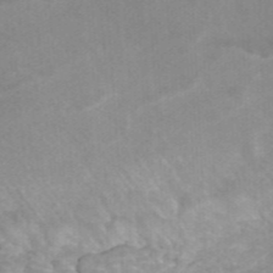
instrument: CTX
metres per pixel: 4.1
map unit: ANa
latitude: 42.2334
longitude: 25.7289
